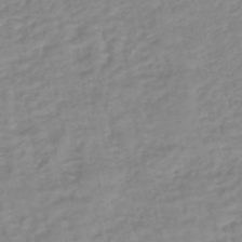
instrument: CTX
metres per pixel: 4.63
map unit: lHb
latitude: -40.0850
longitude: 72.1417
